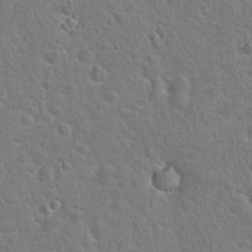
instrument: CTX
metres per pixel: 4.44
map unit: Hto
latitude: 23.3104
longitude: -46.3657
